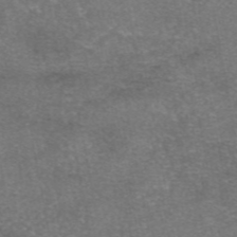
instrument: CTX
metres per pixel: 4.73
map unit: eAb
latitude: 46.7436
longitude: 104.5007
